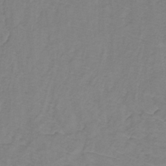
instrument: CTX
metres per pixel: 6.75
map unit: lHb
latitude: -31.4076
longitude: 65.3699
